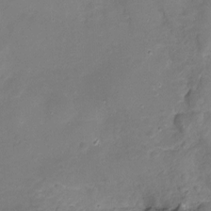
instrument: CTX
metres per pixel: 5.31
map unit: Ht
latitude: -10.5763
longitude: -46.2901
